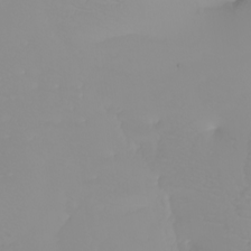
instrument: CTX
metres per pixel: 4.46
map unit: Nhu
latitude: -4.2550
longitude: -84.4223
